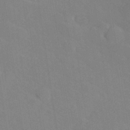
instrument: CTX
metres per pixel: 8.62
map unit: lHvf
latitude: 26.8002
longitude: 143.7288
